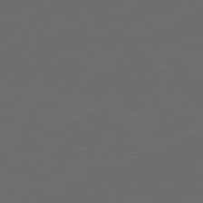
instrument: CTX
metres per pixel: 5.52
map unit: Hpe
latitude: -73.5399
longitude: 5.6533
